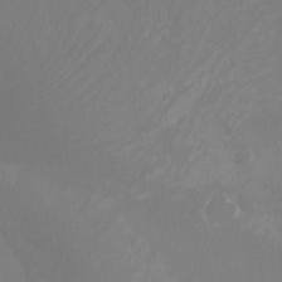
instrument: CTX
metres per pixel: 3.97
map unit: Ht
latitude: -15.9367
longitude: -50.0444
